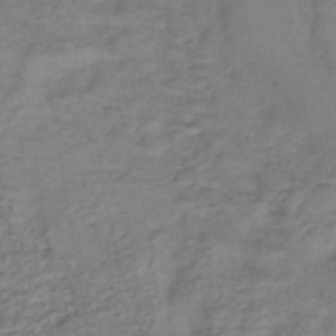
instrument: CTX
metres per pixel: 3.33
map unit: lHb
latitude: -42.3117
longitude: 78.1228
